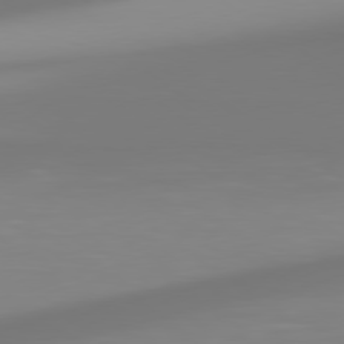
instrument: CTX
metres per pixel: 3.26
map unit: Hpe
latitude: 78.7624
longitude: -142.5735
